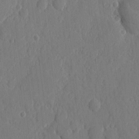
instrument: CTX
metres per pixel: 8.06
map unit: eHh
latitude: 6.4223
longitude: -72.9892
